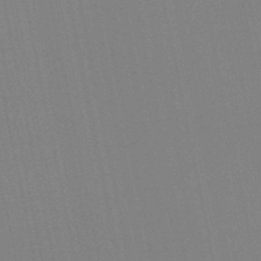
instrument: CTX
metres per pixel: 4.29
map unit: lHb
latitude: -49.1998
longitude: 75.1620
